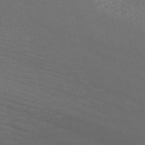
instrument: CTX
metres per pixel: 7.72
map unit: HNb
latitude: -50.8975
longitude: -43.5749
